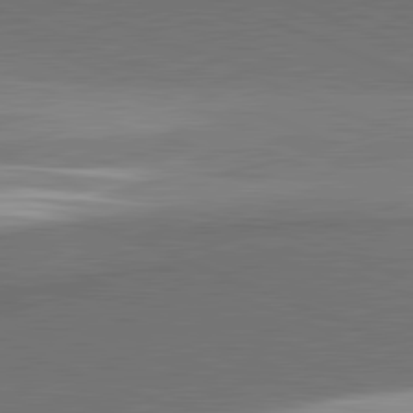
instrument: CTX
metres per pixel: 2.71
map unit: lApd
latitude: 81.8961
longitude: 152.4251
